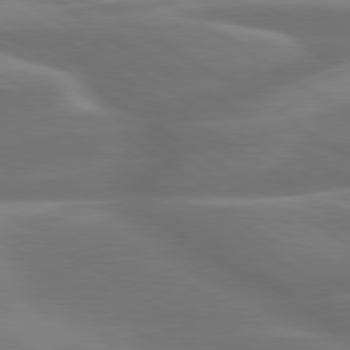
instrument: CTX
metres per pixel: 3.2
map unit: lApd
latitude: 79.8961
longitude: -127.4804
